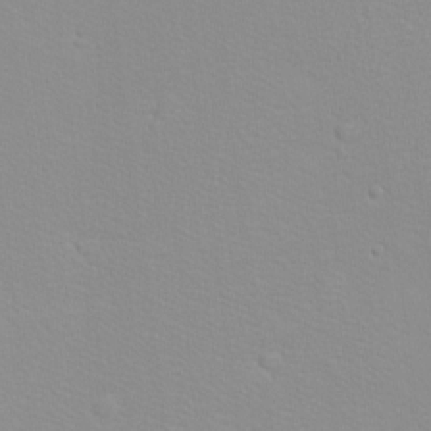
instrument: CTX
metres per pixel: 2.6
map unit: eHh
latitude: -8.4251
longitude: -70.4790
